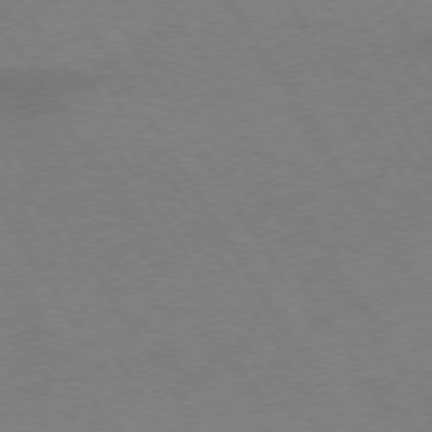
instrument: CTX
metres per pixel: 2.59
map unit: lApd
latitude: 72.7058
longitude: -57.7071
